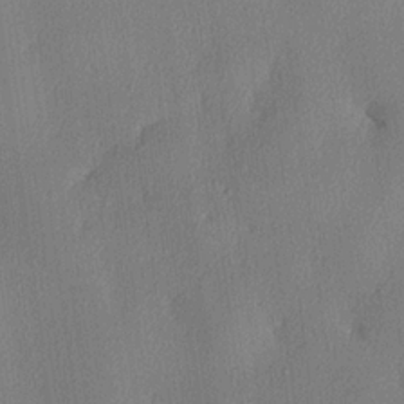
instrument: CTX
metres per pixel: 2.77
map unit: lHvf
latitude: 22.6490
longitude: 140.5196
